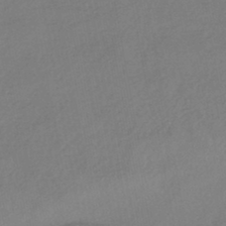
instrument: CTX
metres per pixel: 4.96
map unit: HNhu
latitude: -45.3888
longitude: 94.1227
